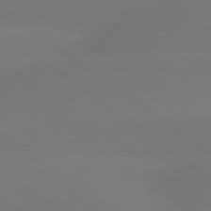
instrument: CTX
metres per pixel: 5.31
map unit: lApd
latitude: 79.2915
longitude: -151.1781
